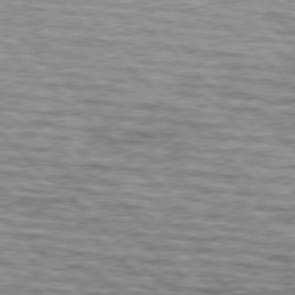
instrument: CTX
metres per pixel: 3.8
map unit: lApd
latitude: 76.5168
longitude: -79.7828
